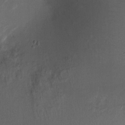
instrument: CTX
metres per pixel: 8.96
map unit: Ht
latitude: -1.3321
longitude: -15.2537
